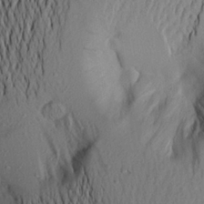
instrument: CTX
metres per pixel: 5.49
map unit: Aa
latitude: 21.5938
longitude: -146.2334
